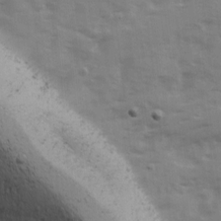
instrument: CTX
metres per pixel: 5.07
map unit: Ave
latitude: 13.0837
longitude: -102.9513
